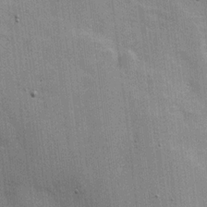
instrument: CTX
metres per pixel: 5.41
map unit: Hve
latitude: 18.3467
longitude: 151.7289
